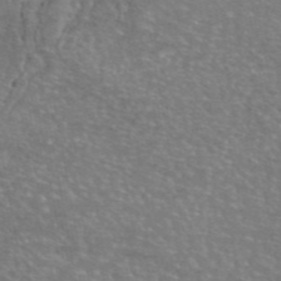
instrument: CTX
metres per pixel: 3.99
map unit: eAb
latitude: 45.8394
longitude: 106.4062
